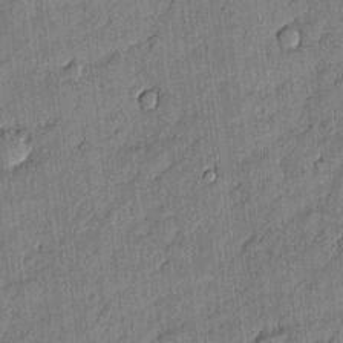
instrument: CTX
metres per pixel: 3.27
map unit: eHh
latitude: 3.6883
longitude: -75.6316
